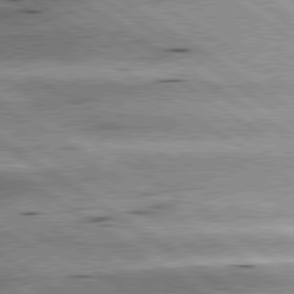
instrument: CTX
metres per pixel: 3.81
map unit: lApd
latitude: 79.8395
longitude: -141.3670
